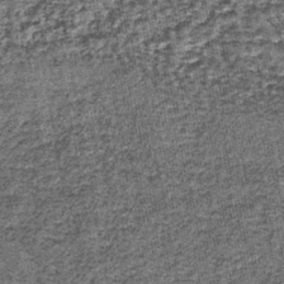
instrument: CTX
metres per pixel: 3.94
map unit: lHb
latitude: -39.6722
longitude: 64.9731
